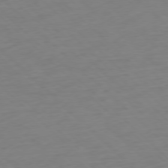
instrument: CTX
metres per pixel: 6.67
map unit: Ap
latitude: -77.5210
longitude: -91.7450
